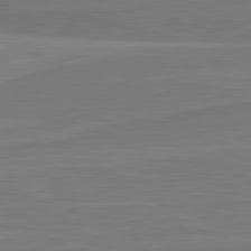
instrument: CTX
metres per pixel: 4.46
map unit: lApd
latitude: 82.0255
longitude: -173.6127
